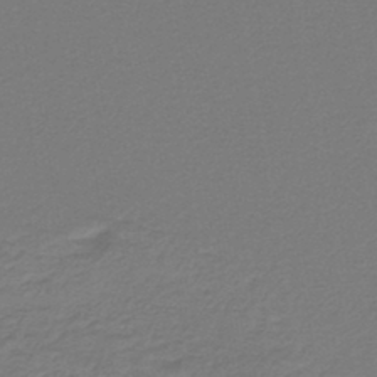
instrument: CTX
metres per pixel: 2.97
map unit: lHb
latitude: -43.4832
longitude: 62.1794
